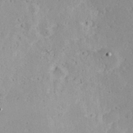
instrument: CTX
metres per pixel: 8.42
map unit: Hve
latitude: 25.9339
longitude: -94.2334
